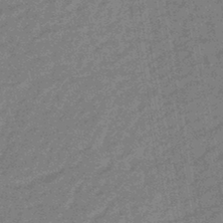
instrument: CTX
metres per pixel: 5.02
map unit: eHb
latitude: -44.5574
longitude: 88.4629
